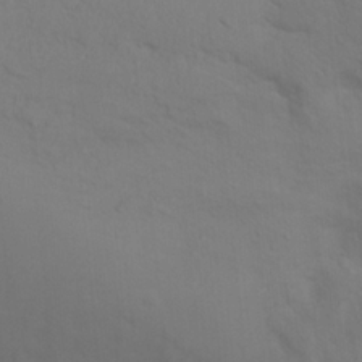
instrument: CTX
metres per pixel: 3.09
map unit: Nhu
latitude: 17.5938
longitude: -33.6505
